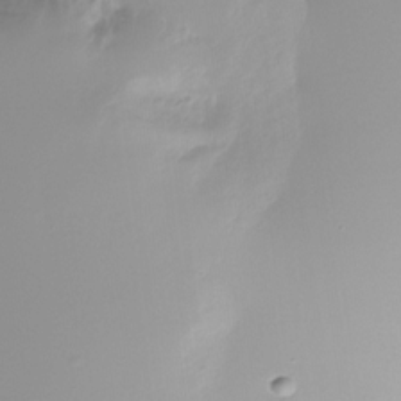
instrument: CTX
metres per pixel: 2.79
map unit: Nhu
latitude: -28.0472
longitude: -79.4616
